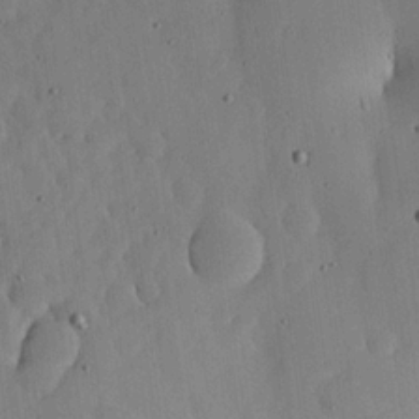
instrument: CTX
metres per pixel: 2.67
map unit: lHvf
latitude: 18.6301
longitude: -114.2711
